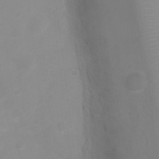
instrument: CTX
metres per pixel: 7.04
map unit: Ht
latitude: 2.9702
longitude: -22.7435
